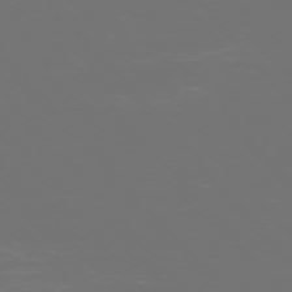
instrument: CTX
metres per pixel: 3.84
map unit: Ap
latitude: -75.5211
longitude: -76.3467
